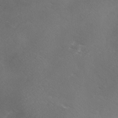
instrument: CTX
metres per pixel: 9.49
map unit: Ave
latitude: 0.0444
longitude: -112.1956
